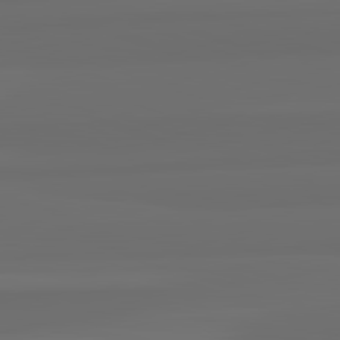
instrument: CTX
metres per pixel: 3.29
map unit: lApd
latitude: 82.8380
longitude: 163.7666
